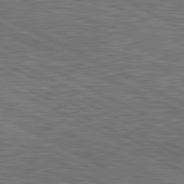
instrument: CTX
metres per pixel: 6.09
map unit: lApd
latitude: 81.2537
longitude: -171.9150
